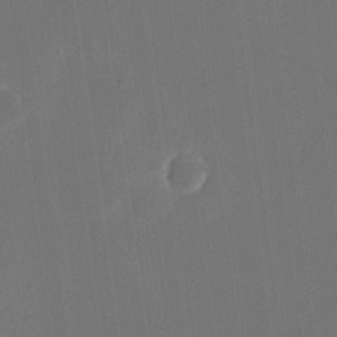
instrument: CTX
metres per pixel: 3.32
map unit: eHh
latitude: 19.1025
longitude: -69.8017
